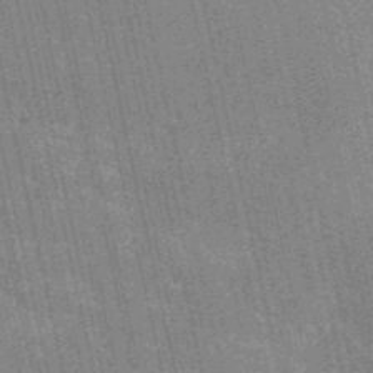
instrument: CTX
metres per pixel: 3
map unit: HNb
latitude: -53.3887
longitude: -38.0822
